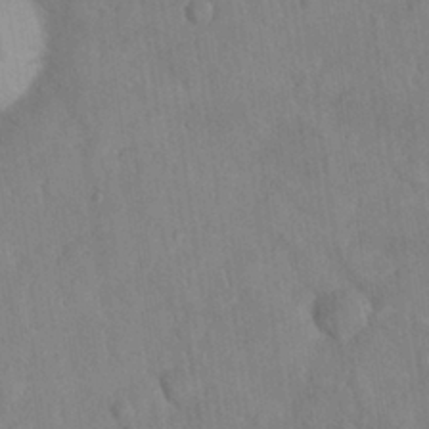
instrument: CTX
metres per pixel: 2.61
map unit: Nhu
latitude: 27.2348
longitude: -65.6316
